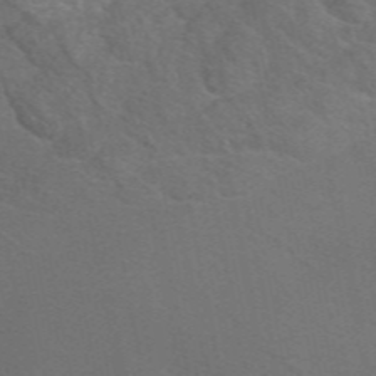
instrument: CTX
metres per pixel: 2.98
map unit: eAb
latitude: 48.9703
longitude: 118.8408
